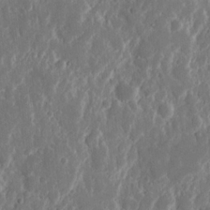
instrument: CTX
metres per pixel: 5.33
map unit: eHh
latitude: 11.6883
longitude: -71.3293
